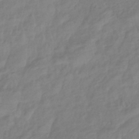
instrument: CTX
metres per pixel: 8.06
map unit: lHb
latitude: -41.5210
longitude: 81.0865
